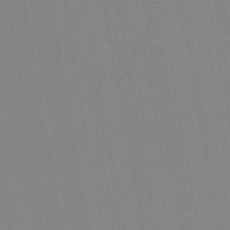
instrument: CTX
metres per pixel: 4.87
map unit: HNb
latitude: -45.3699
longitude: -40.2144
